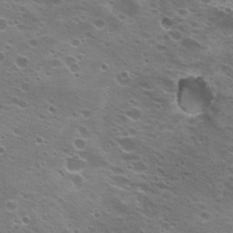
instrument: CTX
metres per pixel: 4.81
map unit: Nhu
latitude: 21.1970
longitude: -31.4238
